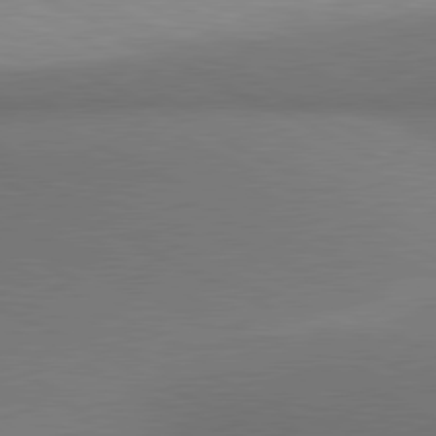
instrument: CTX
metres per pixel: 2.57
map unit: lApd
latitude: 80.9514
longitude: 139.5210
